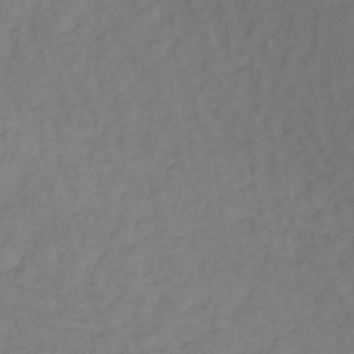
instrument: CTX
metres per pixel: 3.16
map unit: lHb
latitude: -33.7100
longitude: 72.0661
